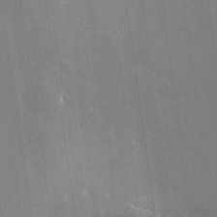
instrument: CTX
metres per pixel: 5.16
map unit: Nhu
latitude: -29.1809
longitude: -80.1011
